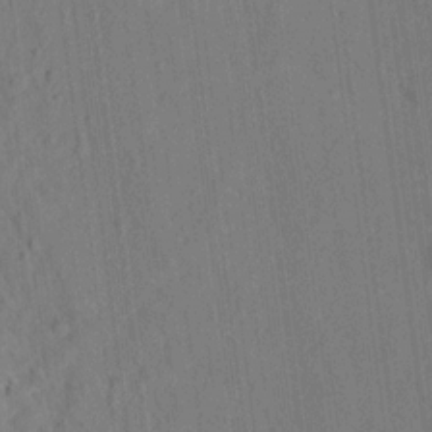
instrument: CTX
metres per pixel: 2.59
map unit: Hto
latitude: 14.6302
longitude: -36.2712
